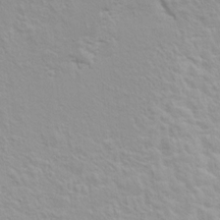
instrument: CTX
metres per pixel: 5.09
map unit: Hto
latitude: 7.9150
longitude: -31.1781
